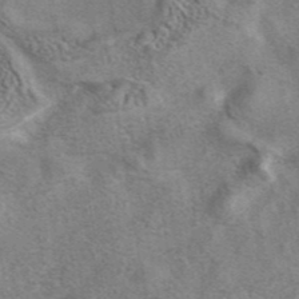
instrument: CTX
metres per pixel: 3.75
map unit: eAb
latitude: 41.4237
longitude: 107.5399
